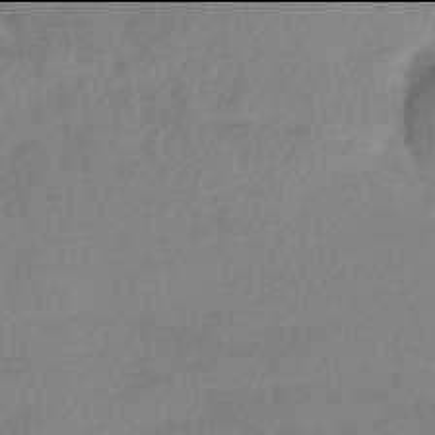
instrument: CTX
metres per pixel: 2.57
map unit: HNhu
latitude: -42.0094
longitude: 96.3495
